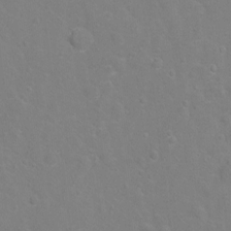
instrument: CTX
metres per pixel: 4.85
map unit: Hto
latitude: -5.3320
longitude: -35.3481
